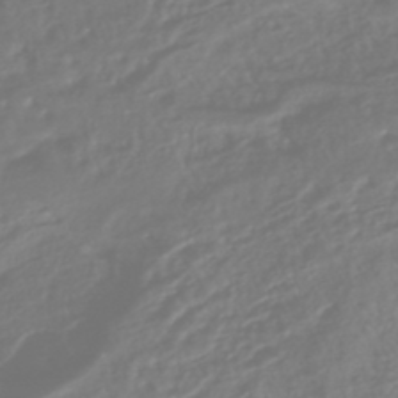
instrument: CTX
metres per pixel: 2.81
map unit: HNhu
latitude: -45.1620
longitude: 99.1998
